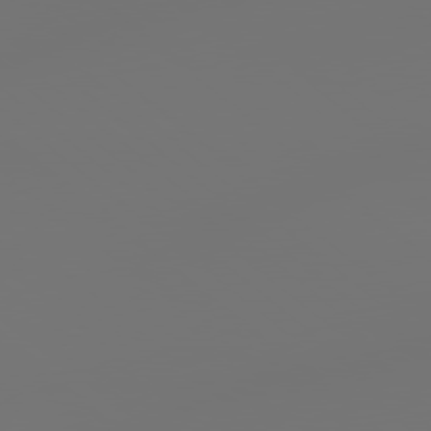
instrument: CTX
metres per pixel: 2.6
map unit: lApd
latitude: 78.8947
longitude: 178.1983
